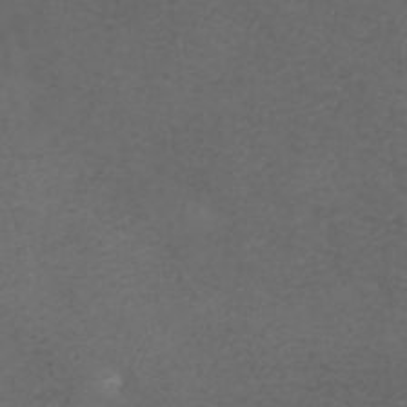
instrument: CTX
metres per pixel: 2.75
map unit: ANa
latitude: 38.6301
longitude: 23.5399
